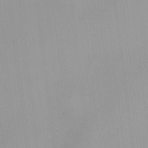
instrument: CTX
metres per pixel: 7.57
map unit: HNhu
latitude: 5.9906
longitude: 8.5007
